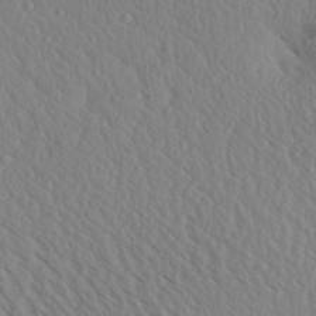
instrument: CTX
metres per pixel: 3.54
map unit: Aa
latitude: 31.0648
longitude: -140.5923
